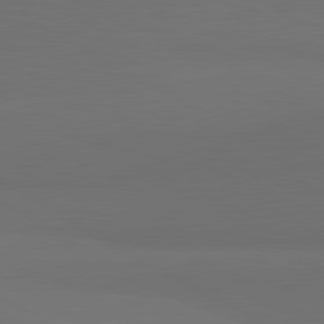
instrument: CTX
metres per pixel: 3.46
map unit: lApd
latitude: 81.5749
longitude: 152.7274
